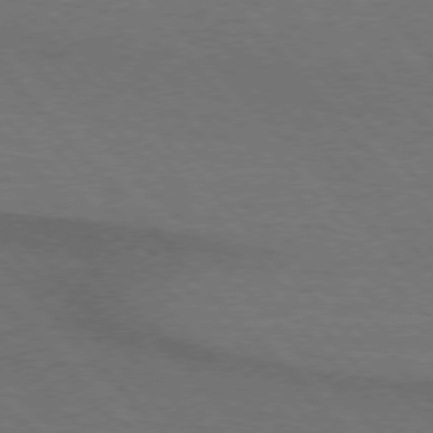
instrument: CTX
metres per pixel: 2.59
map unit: lApd
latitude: 75.1592
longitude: -81.6127
